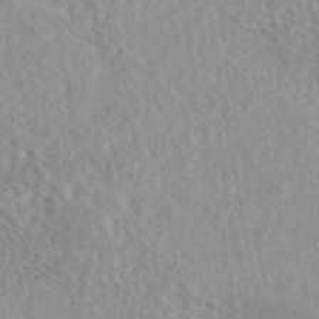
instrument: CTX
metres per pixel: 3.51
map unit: eAb
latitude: 44.6490
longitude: 115.6344
